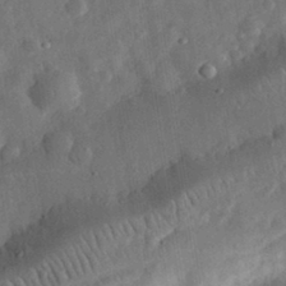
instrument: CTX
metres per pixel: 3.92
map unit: eHh
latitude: 31.8962
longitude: -75.1970
